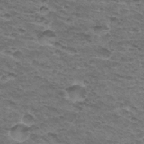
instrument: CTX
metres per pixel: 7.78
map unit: Hto
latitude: 32.9325
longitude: -47.4049
